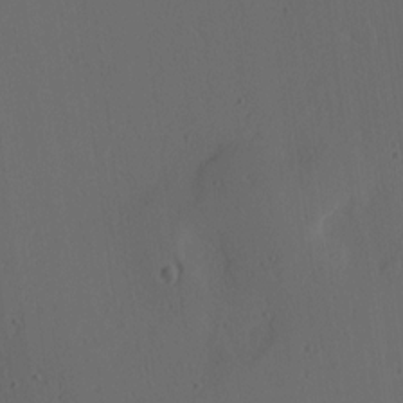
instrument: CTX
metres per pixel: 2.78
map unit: Ave
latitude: 13.8017
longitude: -106.8002
